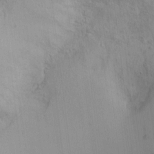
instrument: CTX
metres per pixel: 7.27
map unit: Nhu
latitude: 0.7813
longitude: -16.5734
